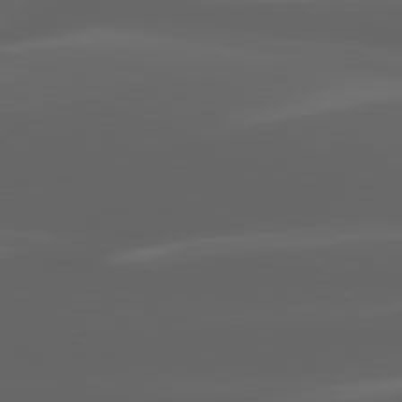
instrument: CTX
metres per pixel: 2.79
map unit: lApd
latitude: 80.3656
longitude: -144.8569
